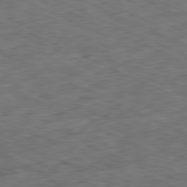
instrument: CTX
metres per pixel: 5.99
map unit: Ap
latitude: -81.3699
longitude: -83.5938
